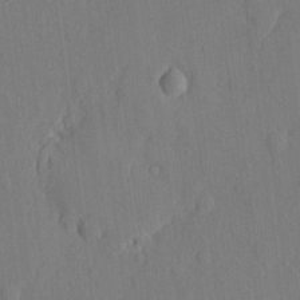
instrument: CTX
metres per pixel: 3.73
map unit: eHh
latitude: 5.6127
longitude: -72.9514
